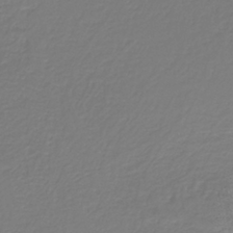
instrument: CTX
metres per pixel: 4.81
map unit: HNb
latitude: -38.2740
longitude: 54.4818
